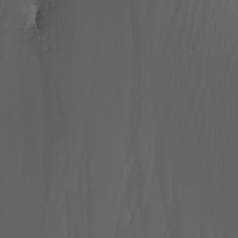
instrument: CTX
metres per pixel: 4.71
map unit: Nhu
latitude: -7.6155
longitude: -90.6868
